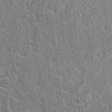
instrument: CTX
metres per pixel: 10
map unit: lHvf
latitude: 17.5182
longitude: -116.1956
